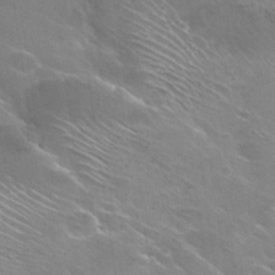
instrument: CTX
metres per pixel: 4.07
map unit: Hto
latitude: 29.7827
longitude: -43.4049
